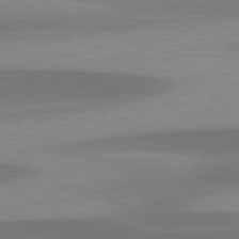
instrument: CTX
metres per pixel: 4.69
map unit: lApd
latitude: 79.7072
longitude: -95.0081
